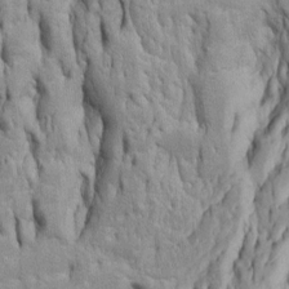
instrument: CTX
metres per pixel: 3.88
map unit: Htu
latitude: -5.5021
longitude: 151.5021
